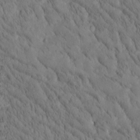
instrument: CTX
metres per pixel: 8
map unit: Htu
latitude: -4.4440
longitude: 173.1809
